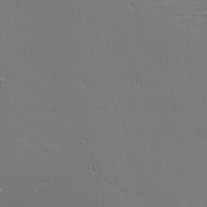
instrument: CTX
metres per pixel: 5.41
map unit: Aa
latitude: 19.1025
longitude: -125.7638
